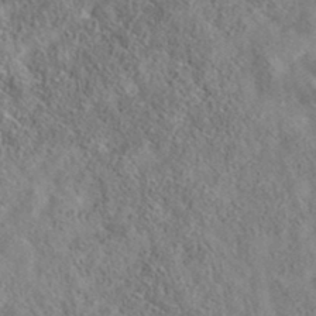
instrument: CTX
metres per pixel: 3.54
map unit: eAb
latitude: 35.8772
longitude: 107.5966
